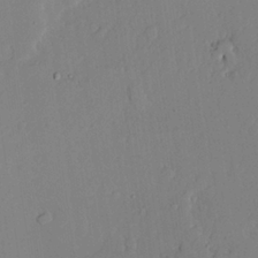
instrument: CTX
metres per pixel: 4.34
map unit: lAvf
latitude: 24.6112
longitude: -111.0837
